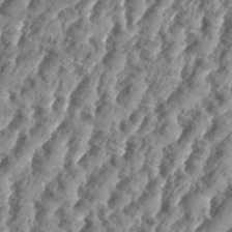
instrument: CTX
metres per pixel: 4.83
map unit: eHh
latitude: 34.9891
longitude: -136.8947
